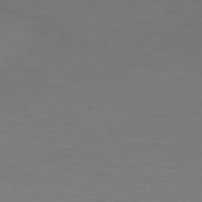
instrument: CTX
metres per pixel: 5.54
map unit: Hpe
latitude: 74.6868
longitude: -131.4238
